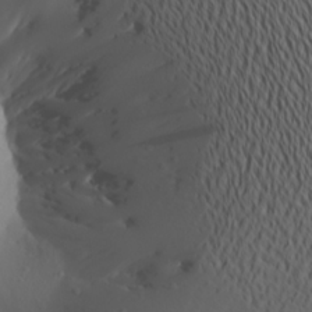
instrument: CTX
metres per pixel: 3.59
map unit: Aa
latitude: 21.6883
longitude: -145.7449
